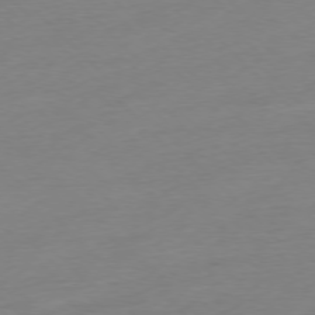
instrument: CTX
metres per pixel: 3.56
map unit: Ap
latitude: -77.1053
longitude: -63.1215
